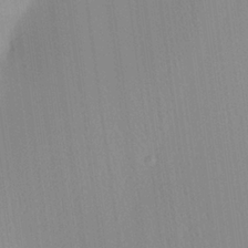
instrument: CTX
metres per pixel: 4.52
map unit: Aa
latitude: 25.1025
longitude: -137.4427
